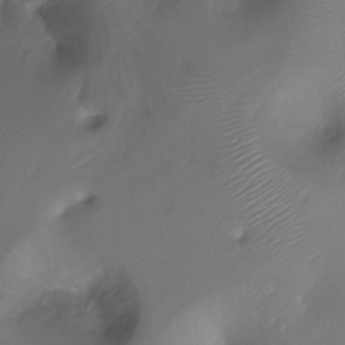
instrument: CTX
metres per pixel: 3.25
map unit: Ht
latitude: -16.6897
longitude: -41.7071
